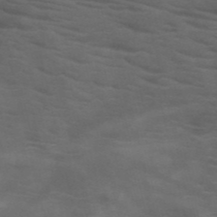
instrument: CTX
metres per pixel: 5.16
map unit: HNb
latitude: -51.8800
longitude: -45.9717
